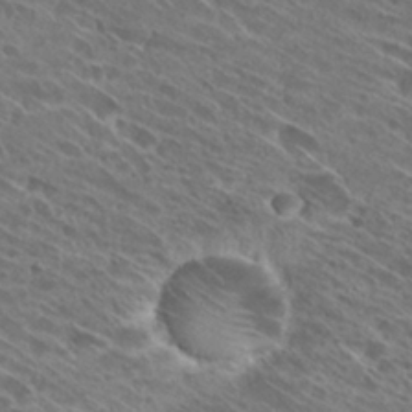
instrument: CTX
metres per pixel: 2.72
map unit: Hto
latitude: 29.1781
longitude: -43.8961
